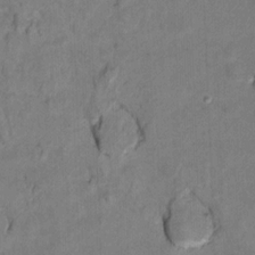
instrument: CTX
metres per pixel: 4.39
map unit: Ht
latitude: 9.9150
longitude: -32.8380
